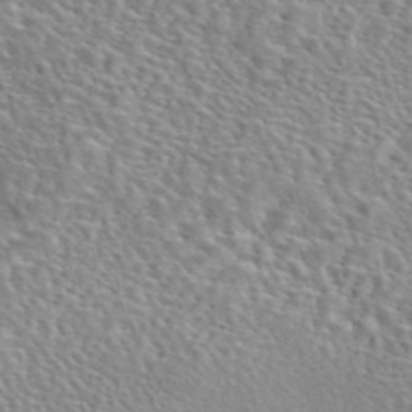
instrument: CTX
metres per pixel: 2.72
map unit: eAb
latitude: 45.2159
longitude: 113.6155
